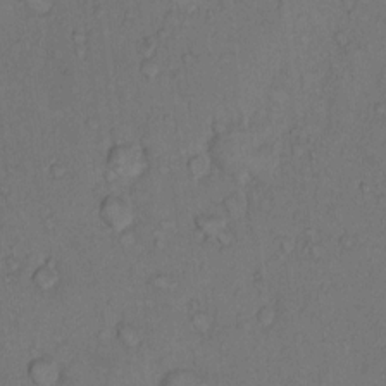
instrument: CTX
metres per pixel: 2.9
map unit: Hto
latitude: 9.6883
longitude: -58.8569
